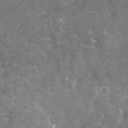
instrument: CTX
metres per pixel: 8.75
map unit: Nhu
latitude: -19.1998
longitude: -56.9513
